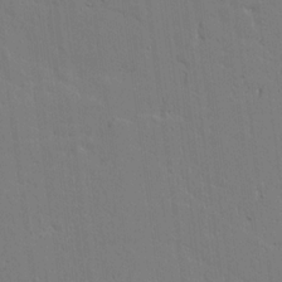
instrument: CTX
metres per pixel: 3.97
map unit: Ave
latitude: 17.9528
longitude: -128.5923
